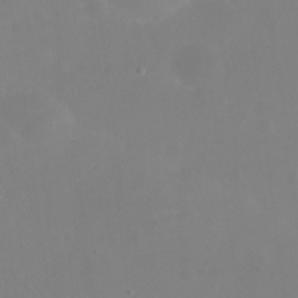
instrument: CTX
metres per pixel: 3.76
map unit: eHh
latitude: 23.8394
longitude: -65.9528
